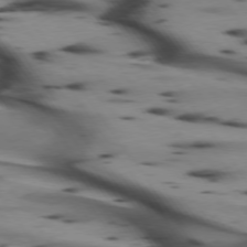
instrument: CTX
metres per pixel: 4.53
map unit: lApd
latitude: 74.8947
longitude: -64.5924
